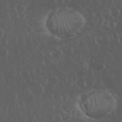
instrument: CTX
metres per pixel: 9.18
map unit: eHh
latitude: 34.2711
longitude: -59.5560
